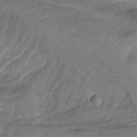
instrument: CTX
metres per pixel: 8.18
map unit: Aa
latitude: -10.9353
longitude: -68.8758
